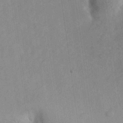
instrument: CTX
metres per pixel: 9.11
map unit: lHvf
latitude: 24.5356
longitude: 141.5588
